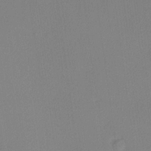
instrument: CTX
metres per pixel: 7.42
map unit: lHvf
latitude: 22.3278
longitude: 140.8975
